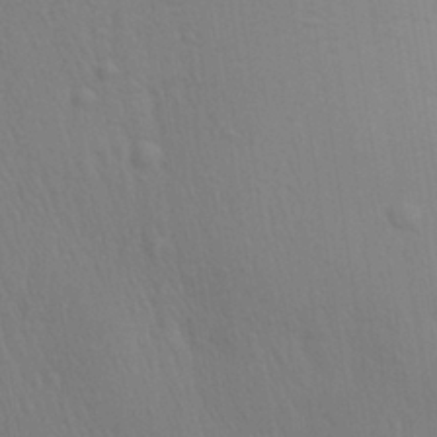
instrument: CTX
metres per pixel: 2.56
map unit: Aa
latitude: 27.5560
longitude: -139.6127
